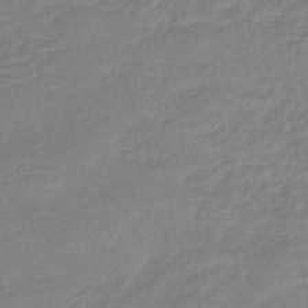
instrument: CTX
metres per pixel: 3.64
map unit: eHb
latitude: -45.0675
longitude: 81.7100
